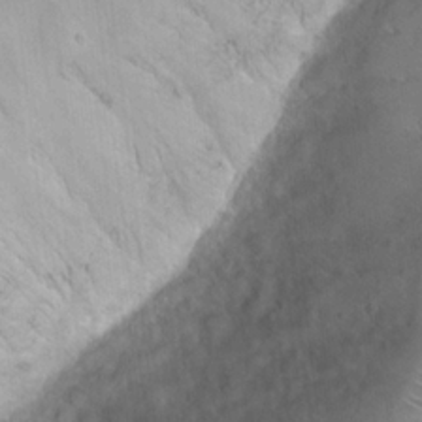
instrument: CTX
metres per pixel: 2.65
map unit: Hto
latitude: 20.5546
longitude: -41.0458
